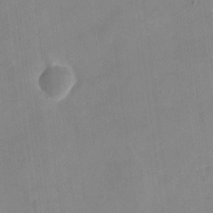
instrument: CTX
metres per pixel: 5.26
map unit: eHh
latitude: 4.4601
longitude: -68.3090
